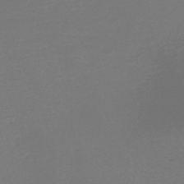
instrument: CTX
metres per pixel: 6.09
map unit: HNb
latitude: -46.9541
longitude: -41.7260
